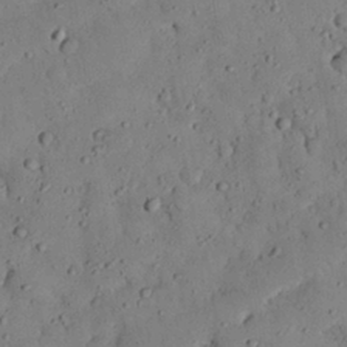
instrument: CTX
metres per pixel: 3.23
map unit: Nhu
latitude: 28.2522
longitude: -71.9150
